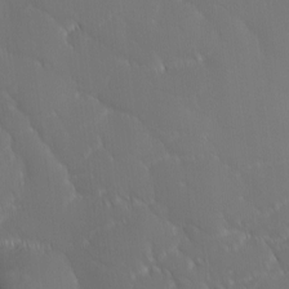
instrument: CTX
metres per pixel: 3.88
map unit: Ave
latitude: 1.9717
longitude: -113.6316
